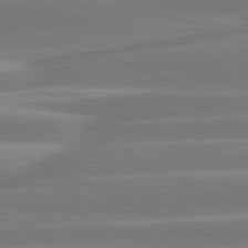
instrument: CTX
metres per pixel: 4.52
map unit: lApd
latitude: 81.2915
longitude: -131.5183
